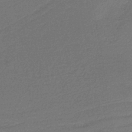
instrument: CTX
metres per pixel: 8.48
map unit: HNb
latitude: -35.4076
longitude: 59.6343
